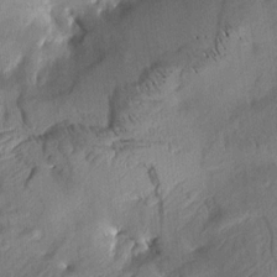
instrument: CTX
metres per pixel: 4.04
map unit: Aa
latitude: 8.6869
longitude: -142.7435
